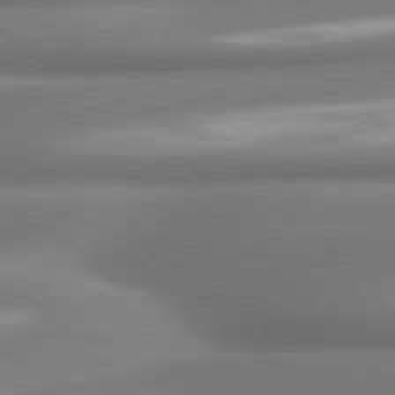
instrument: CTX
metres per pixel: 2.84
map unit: lApd
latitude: 80.0822
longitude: 179.6722
